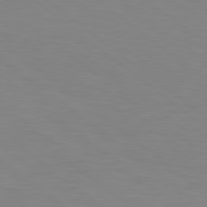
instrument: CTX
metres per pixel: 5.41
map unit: lApd
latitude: 78.9325
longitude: -177.1403
